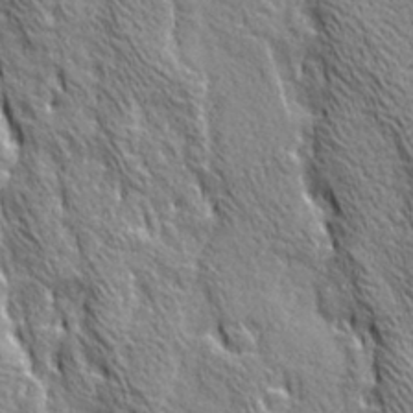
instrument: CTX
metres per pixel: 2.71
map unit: Ave
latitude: 21.0837
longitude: -135.1025
